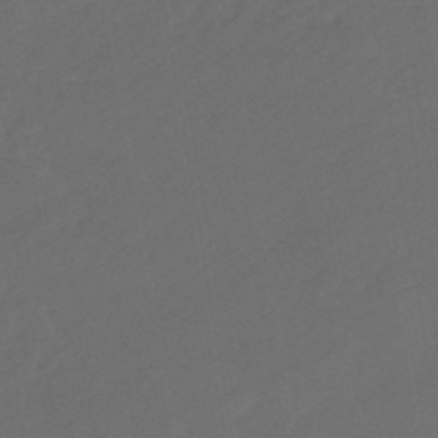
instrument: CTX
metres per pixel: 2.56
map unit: eHb
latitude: -47.9745
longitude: 85.4076
